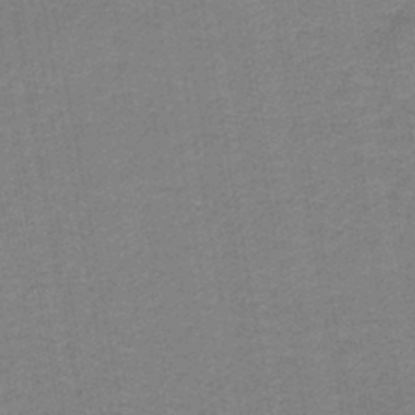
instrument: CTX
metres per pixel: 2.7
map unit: HNb
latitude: -44.3495
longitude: 52.1983
